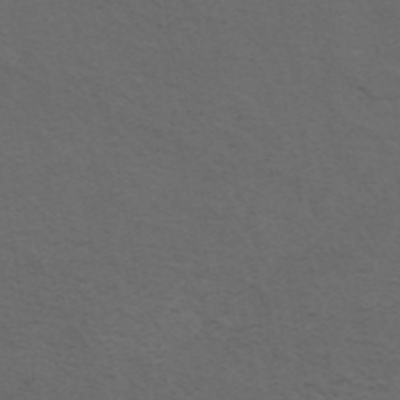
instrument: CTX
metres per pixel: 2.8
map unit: ANa
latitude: 44.2522
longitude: 26.2739
